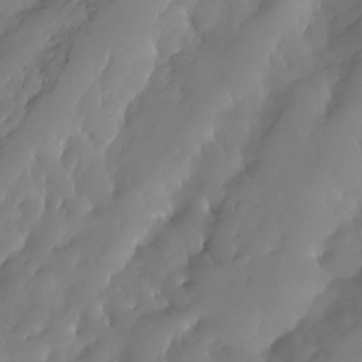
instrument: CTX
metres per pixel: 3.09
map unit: HNhu
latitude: -23.8800
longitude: 50.8786
